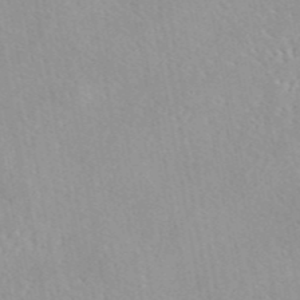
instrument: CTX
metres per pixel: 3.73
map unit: eAb
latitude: 44.4979
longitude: 114.5762
